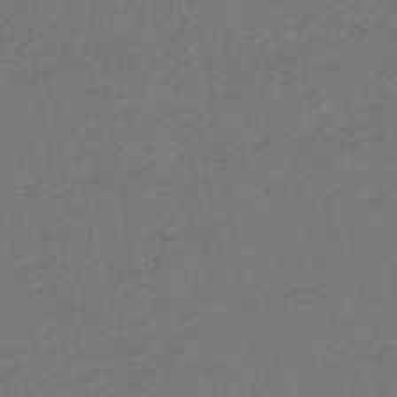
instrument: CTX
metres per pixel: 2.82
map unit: lHb
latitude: -42.9730
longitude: 53.5021
